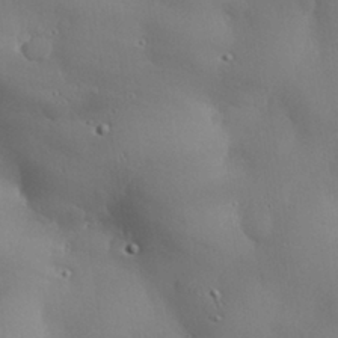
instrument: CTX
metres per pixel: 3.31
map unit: eHh
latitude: 30.0255
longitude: -81.8772
